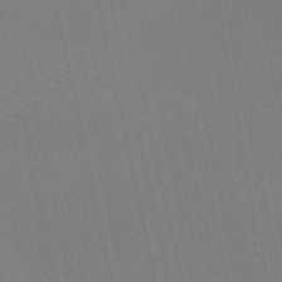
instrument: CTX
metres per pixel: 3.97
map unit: lHb
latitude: -49.2754
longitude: 71.0675
